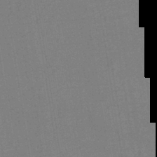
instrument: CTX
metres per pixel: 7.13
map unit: eHh
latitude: -43.0297
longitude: -32.4601
